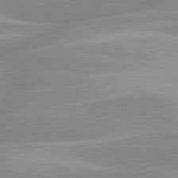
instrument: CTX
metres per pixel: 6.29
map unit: lApd
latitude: 80.3845
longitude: -124.2522
